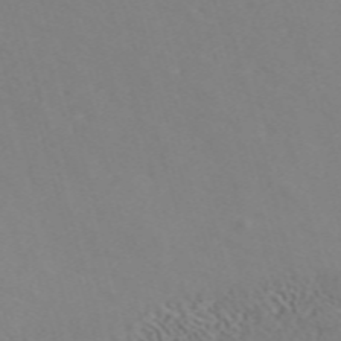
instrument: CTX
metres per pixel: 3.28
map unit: ANa
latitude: 41.4804
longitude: 33.5588
